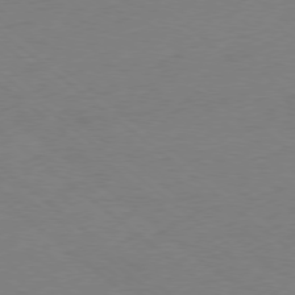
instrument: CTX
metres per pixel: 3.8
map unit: Ap
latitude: -79.0675
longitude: -56.8568
